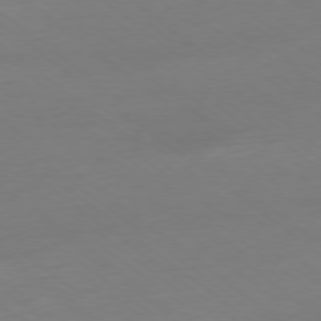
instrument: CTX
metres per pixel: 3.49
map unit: Ap
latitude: -78.4062
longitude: -95.6883
